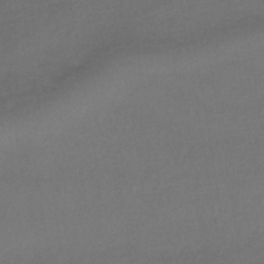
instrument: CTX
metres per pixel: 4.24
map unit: HNhu
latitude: -42.5006
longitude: 95.7666
